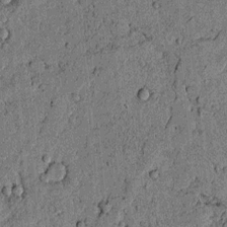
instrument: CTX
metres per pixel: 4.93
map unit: lAvf
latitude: 4.1956
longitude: 158.1038
